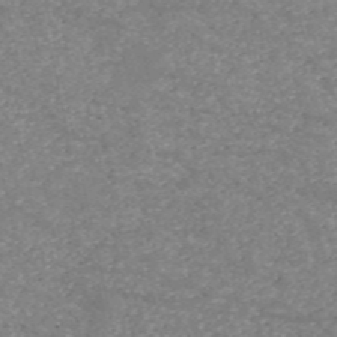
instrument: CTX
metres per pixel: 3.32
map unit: HNb
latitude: -54.1984
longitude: -38.6490
